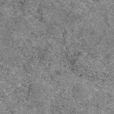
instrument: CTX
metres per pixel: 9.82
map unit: eAb
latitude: 48.6490
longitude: 113.7289
